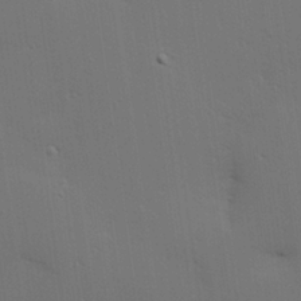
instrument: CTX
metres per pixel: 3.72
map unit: Hve
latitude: 27.1025
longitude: -91.5749
